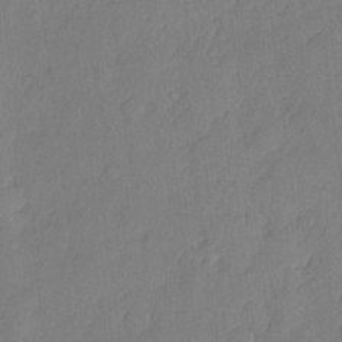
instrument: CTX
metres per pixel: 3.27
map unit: eHh
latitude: 5.2159
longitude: -75.6883
